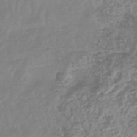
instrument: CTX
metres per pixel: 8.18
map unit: eHb
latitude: -45.6344
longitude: 82.7463
